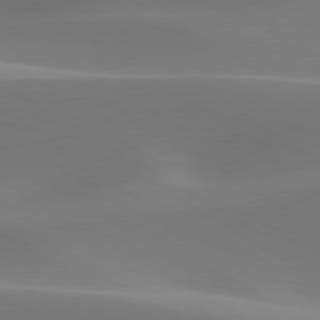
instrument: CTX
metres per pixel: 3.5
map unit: lApd
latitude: 79.8017
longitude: -93.6127
